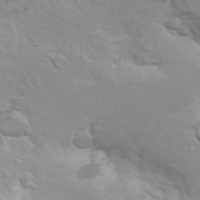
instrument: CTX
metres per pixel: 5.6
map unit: Hto
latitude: 7.5938
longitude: -31.1026
